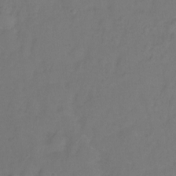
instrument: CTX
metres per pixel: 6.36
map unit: Ht
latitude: -2.6140
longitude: -33.9528
